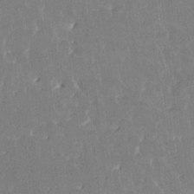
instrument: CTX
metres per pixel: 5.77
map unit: HNhu
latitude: 4.8947
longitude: -6.3089
